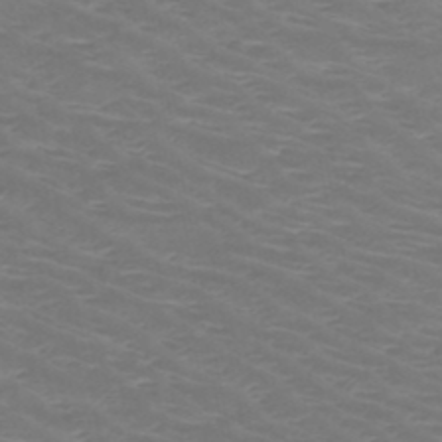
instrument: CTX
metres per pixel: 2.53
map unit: HNb
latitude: -48.8219
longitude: -46.7247
